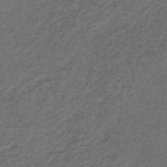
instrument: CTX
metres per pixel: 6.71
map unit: lHb
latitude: -43.7477
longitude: 71.4077
